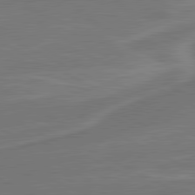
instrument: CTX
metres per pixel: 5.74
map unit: lApd
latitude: 81.0836
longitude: 128.0850
